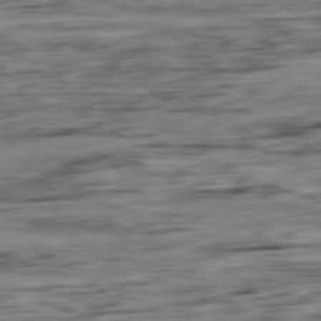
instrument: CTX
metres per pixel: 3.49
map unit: Ap
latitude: -80.9542
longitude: -96.6301
